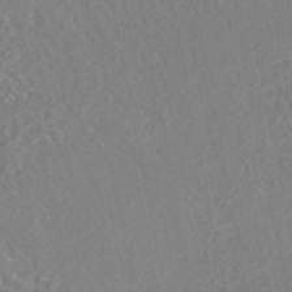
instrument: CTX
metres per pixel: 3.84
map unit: HNhu
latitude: -47.8422
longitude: 103.1053
